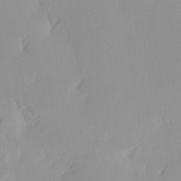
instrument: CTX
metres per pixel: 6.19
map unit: Ave
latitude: 3.3104
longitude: -113.3670
